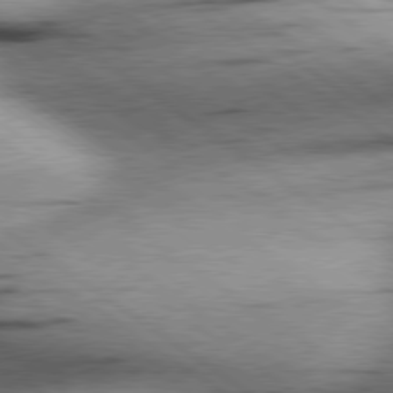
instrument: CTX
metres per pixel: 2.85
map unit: Hpe
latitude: 78.8947
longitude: -155.5182
